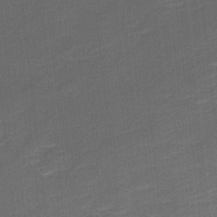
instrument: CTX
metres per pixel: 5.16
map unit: Ave
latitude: 17.1214
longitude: -137.2159
